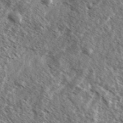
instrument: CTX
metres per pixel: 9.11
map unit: Ave
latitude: 37.5749
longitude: -110.5357
